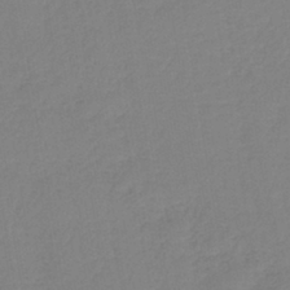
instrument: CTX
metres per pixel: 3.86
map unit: lHb
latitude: -41.2565
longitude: 74.4818
